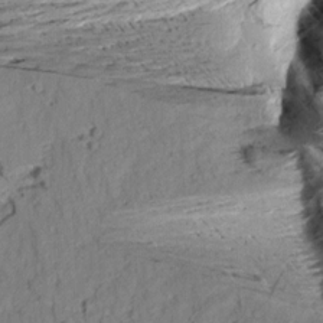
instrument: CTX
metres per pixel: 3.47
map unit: Aa
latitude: 8.9703
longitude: -140.6112
